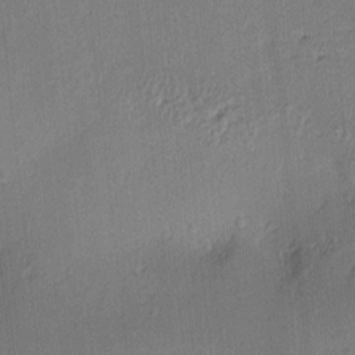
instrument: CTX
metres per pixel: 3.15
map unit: Hve
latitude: -9.5966
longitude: 175.1809
